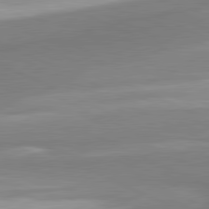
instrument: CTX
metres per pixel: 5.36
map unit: lApd
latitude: 81.2348
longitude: 166.2739
